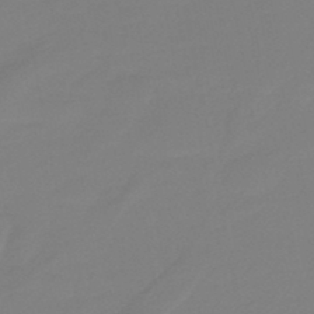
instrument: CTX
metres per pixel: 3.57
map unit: eHb
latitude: -46.4440
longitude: 86.1606
